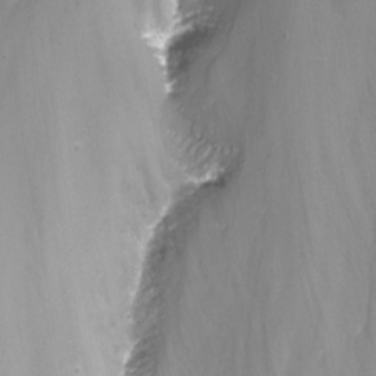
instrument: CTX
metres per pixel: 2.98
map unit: Nhu
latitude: -13.6911
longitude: -66.7813
